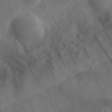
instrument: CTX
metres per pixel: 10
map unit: eHh
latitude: 30.3279
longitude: -72.4223
